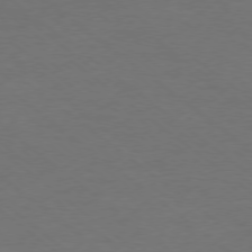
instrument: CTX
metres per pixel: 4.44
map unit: Ap
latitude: -78.2928
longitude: -96.1389
